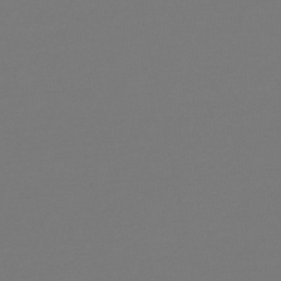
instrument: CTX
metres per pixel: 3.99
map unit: eHb
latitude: -49.7100
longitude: 67.0108
